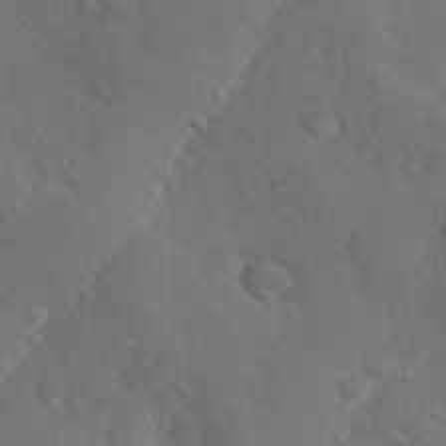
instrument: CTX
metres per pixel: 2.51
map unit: Ave
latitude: -9.9178
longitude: -119.3292
